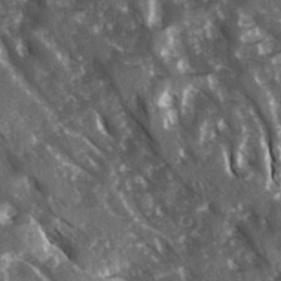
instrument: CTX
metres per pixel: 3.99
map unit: Ave
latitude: 15.2915
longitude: -131.8017
